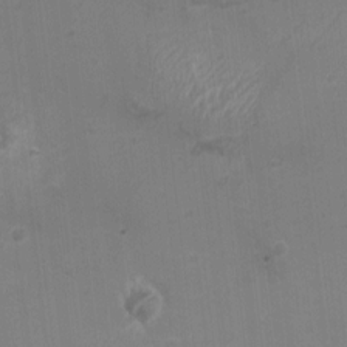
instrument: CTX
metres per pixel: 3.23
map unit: HNhu
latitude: 5.7072
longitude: 2.3684
